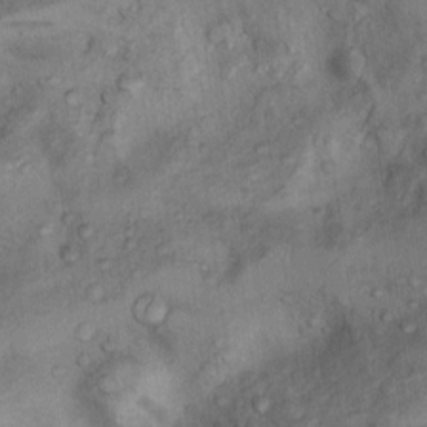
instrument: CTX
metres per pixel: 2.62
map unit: Nhu
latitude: 9.7450
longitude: -25.1592
